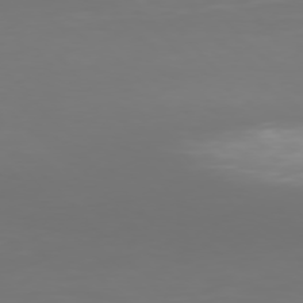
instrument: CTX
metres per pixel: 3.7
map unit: Hpe
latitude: 76.1011
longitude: -133.7639
